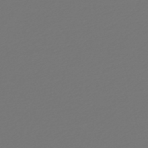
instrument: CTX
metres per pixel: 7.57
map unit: lHb
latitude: -46.8030
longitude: 59.7288
